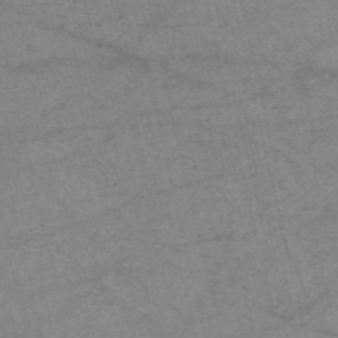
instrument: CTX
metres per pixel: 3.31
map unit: HNb
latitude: -54.3306
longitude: -43.4049
